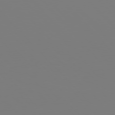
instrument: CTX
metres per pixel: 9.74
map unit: Hpe
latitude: 76.2711
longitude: -136.4790
